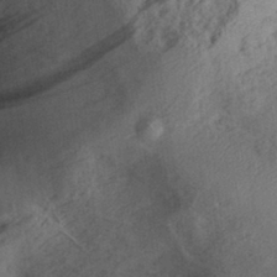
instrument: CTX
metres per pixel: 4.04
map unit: Aa
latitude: 29.2348
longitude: -137.0081
